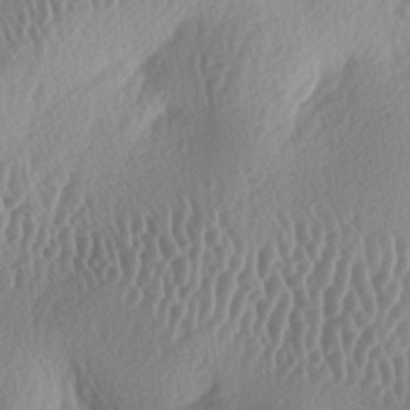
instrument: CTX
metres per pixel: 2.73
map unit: lAa
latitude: -5.9178
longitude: -128.5735
